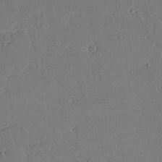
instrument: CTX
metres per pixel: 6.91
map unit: Aa
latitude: 12.5168
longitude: -127.2159
